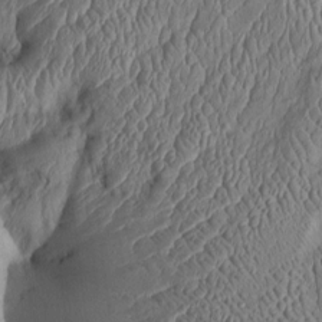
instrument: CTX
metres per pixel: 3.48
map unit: Htu
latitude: -5.7855
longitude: 153.1620
